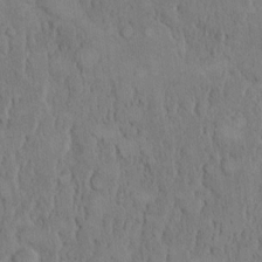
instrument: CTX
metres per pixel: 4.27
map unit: Hto
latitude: 8.8569
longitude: -60.6868
